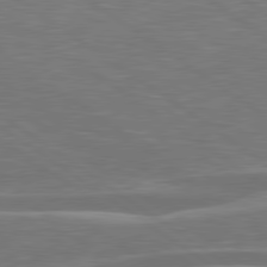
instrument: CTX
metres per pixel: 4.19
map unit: lApd
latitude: 79.7639
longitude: -126.7246
